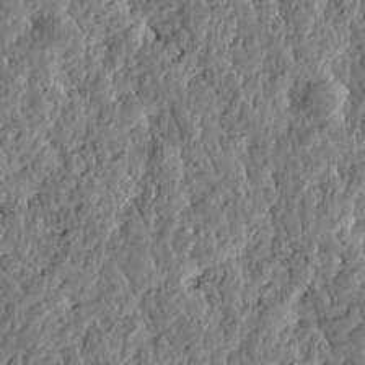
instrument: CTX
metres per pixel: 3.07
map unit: Htu
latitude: -1.8045
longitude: -179.9339
